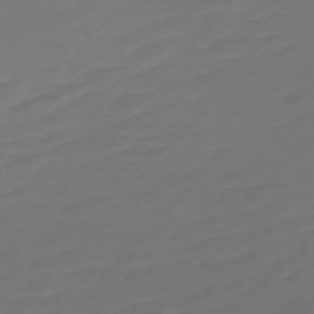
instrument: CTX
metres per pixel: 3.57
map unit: Nve
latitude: -59.5966
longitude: 57.9745
